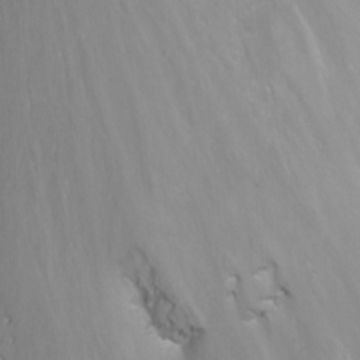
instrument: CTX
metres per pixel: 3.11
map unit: Nhu
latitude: -8.7274
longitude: -48.5735
